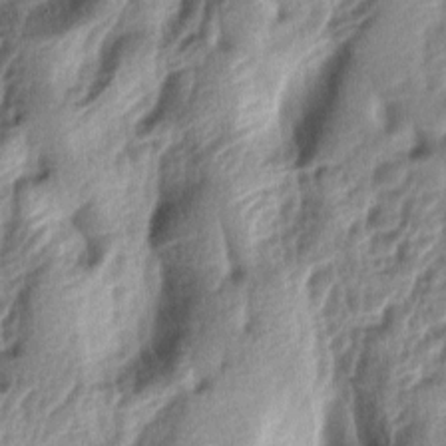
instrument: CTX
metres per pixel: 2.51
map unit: lAa
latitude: -4.6896
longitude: -123.9150
